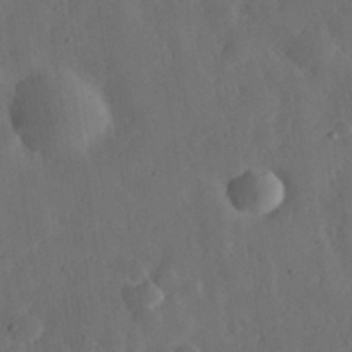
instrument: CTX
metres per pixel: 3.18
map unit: eHh
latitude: 31.5183
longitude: -78.4601
